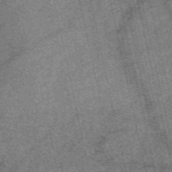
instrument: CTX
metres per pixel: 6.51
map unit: eAb
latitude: 48.1200
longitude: 104.7085
